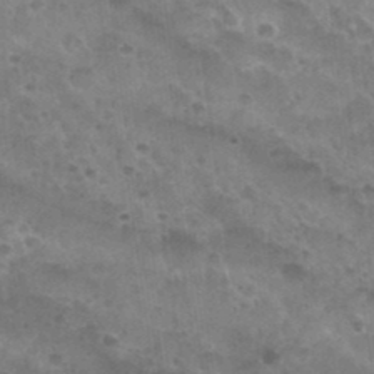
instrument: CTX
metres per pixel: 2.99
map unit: Nhu
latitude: 28.4412
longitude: -55.1970
